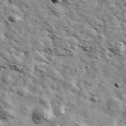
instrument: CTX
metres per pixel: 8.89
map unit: Ave
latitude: 41.0458
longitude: -107.1592
